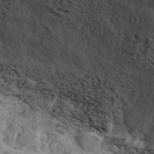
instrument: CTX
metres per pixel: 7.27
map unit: ANa
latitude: 46.1767
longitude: 23.6533
